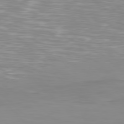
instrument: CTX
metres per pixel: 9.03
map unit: Hpe
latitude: 77.9150
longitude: -124.2900
